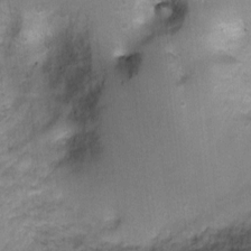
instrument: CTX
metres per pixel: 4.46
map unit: Ht
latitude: -2.5006
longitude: -28.8191
